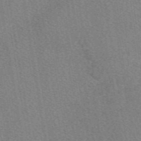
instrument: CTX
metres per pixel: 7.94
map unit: eAb
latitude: 48.8758
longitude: 115.0486
